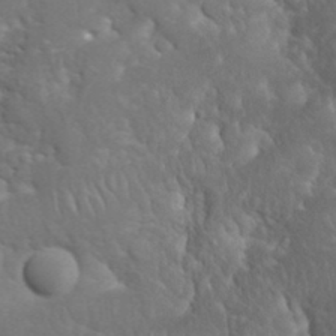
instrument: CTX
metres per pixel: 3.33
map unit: Nhu
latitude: 28.3656
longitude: -66.3278
